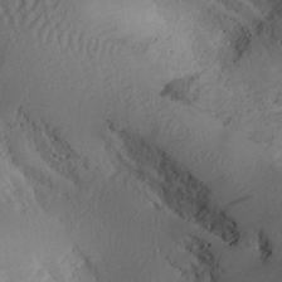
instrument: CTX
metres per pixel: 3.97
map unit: Aa
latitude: 26.5357
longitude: -133.4804
